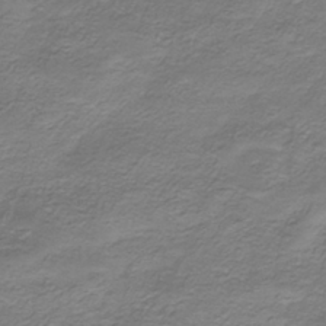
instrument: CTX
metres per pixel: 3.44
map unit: HNhu
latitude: -40.7652
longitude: 109.1620
